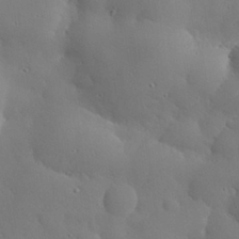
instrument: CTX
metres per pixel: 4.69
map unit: eHh
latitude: 30.0255
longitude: -82.4034
